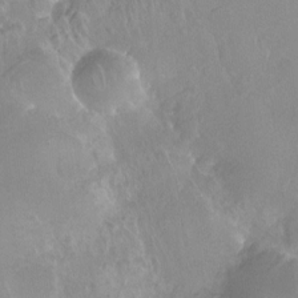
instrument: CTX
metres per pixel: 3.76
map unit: Ht
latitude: -11.5210
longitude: -43.4238
